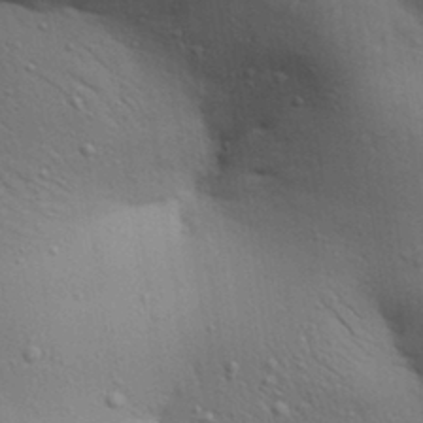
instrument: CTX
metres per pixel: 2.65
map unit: Aa
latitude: 30.8758
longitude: -145.8205
